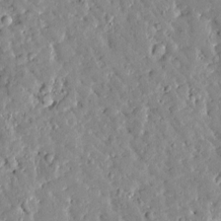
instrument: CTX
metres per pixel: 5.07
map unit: Htu
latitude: -2.0661
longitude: 174.5951
